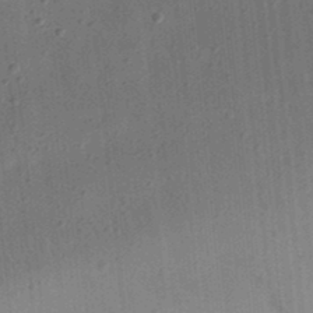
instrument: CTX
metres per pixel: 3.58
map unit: eHh
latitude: 24.5923
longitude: -70.7813
